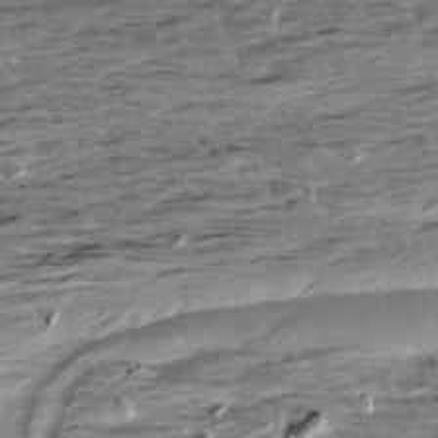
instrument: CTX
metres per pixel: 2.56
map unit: Aa
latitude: 9.4615
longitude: -141.6882
